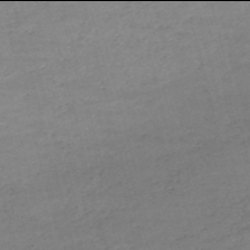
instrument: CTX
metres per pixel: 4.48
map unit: HNb
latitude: -54.0094
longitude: -37.2537
